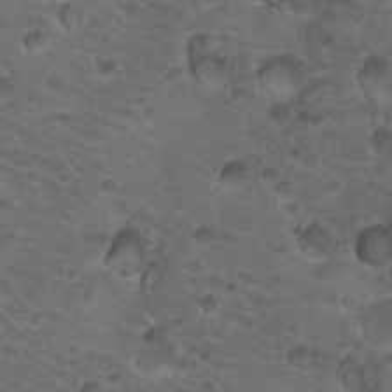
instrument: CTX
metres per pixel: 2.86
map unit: Hto
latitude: 19.7827
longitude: -32.7057
